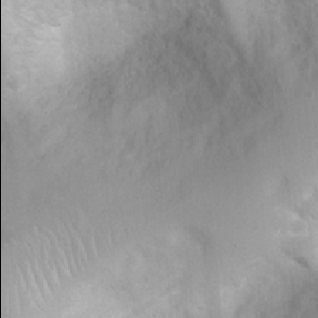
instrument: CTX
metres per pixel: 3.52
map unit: Ht
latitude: 3.8394
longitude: -21.9906
